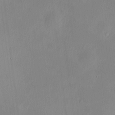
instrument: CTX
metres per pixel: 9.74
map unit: HNhu
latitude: 9.1025
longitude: 10.1228
